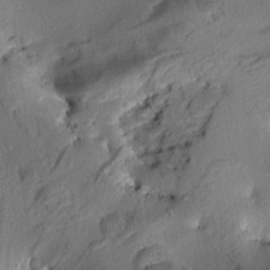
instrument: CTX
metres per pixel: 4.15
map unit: Aa
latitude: 10.6113
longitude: -142.9514
